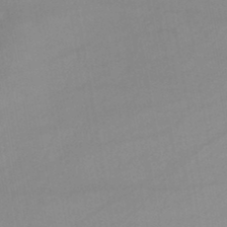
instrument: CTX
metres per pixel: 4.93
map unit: lHb
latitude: -44.7274
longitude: 67.3510
